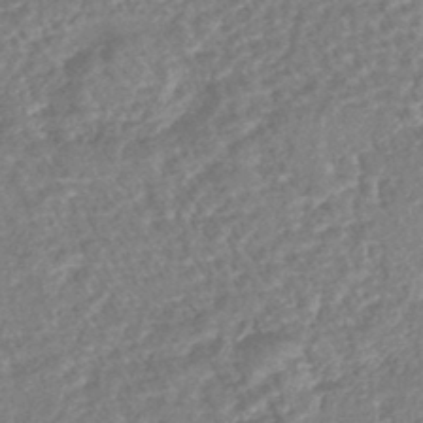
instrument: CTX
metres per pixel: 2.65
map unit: lHb
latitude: -43.2564
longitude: 79.8800
